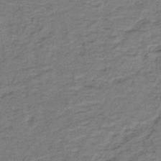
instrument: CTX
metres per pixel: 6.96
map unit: lHb
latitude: -41.9745
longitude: 53.1431
